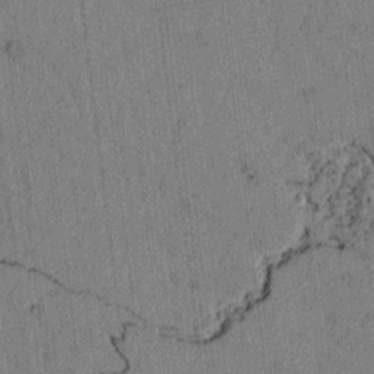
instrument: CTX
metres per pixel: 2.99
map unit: lAvf
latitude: 3.8016
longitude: 158.2739
